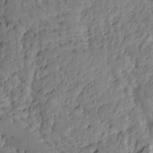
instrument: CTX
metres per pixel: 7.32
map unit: Ht
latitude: 9.9150
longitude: -77.7638
